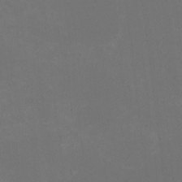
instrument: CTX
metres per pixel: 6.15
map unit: HNhu
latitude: -1.9179
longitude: -3.9339
